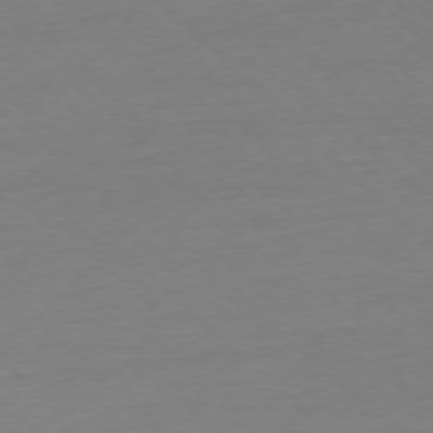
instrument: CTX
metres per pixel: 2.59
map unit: Ap
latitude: -77.1431
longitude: -91.5749
